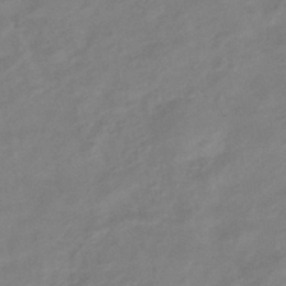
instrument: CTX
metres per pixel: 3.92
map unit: eHb
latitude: -43.5966
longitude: 84.8785
